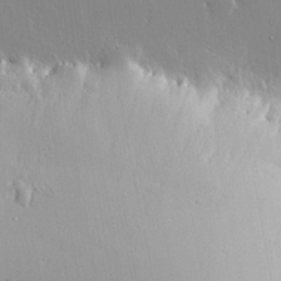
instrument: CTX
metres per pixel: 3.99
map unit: lHvf
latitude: 18.3467
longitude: -117.3482
